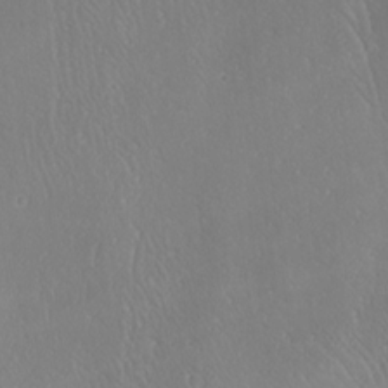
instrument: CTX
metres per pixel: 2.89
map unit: Ave
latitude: 20.8758
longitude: -137.8584
